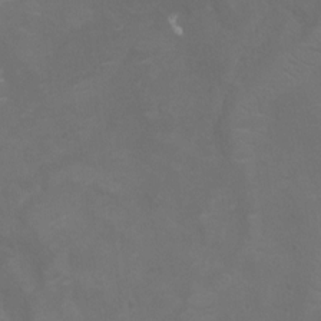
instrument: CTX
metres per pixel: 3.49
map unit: Nhu
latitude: -10.5574
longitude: -20.5924
